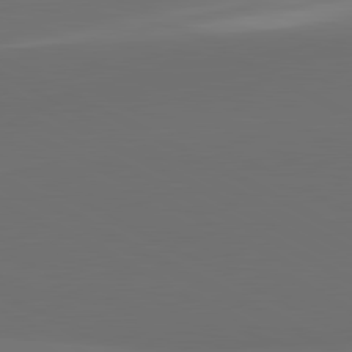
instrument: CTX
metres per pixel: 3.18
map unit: lApd
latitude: 81.6883
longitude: 152.4818
